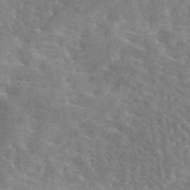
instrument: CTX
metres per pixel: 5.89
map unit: eAb
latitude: 44.9891
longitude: 125.0486
